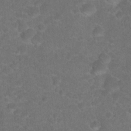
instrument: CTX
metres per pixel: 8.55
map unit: Hto
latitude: 19.1214
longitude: -38.8947
